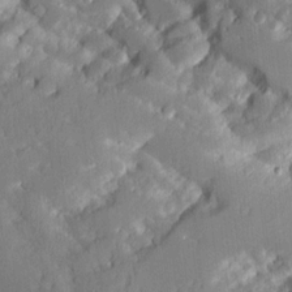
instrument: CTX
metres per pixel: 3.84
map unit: Aa
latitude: 12.2523
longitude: -125.9150
